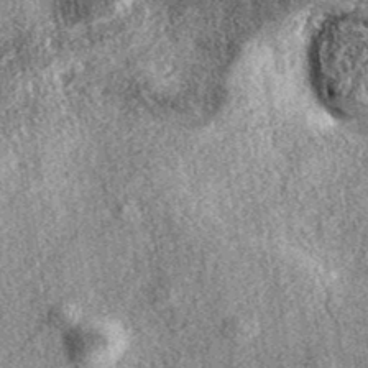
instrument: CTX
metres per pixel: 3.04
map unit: eAb
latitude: 38.6868
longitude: 107.1809
